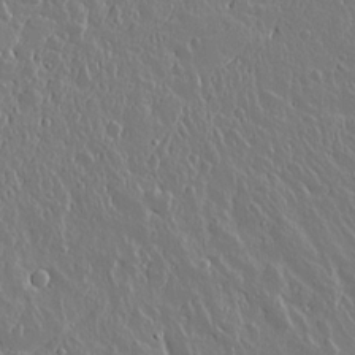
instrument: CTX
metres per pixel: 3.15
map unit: lAvf
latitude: 15.4238
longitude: -127.8961
